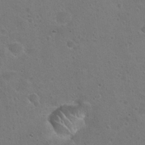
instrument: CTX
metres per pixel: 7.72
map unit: Hto
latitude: 22.5546
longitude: -48.8002
